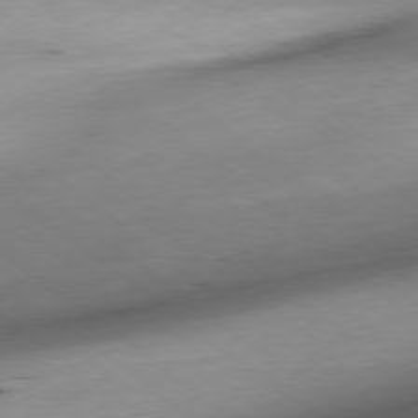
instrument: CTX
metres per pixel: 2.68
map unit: Ap
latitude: -79.0486
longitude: -92.0444
